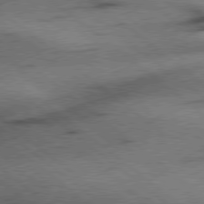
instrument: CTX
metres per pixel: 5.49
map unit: Hpe
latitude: 78.3090
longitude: -154.3845
